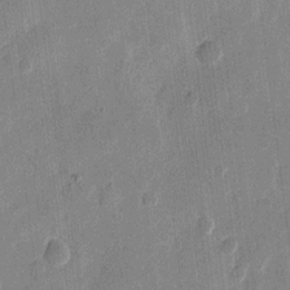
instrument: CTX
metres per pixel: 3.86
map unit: eHh
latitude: 12.0822
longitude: -68.5168
